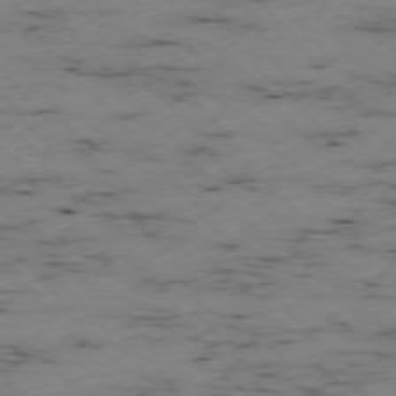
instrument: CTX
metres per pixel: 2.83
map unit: Ap
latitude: -76.2739
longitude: -61.1781
